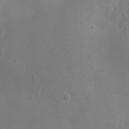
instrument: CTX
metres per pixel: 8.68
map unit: Ht
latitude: -11.7856
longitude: -21.3293
